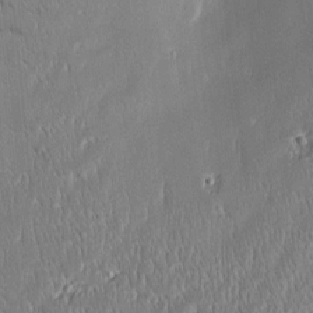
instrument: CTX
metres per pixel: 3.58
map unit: Htu
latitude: -4.8219
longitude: 174.6329
